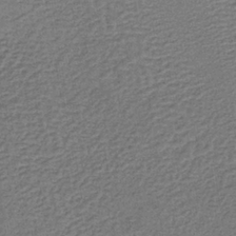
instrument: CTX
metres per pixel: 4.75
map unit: lHb
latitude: -38.4440
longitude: 60.2362
